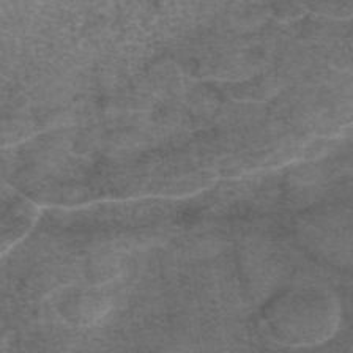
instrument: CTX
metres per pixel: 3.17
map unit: eAb
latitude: 47.1781
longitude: 102.5007
